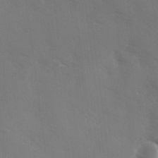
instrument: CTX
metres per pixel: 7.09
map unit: Ave
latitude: 0.2711
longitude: -111.8772
